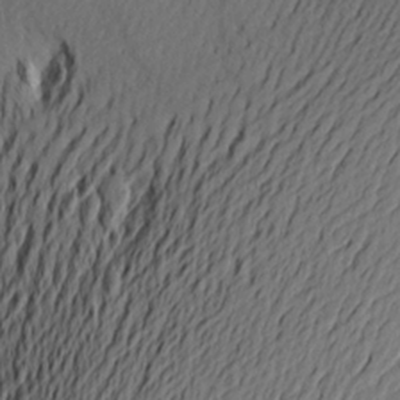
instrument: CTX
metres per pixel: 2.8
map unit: Aa
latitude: 20.8002
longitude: -145.1025
